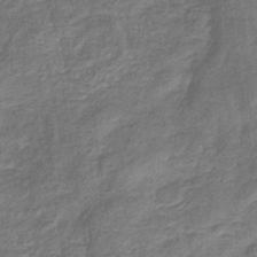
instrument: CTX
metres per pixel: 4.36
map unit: eHb
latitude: -33.8045
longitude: 74.7652
